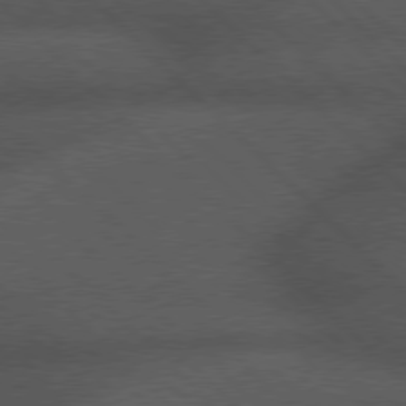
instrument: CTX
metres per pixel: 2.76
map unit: Hpe
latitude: 77.2915
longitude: -153.2159
